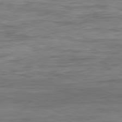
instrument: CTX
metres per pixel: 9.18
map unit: Ap
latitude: -81.9178
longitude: -73.8584
